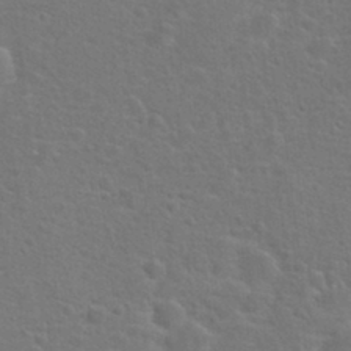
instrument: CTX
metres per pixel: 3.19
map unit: Hto
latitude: 22.9325
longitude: -47.5938
